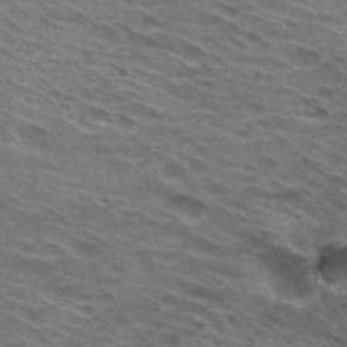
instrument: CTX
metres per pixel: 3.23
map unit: Hto
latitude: 31.3671
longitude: -46.2523
